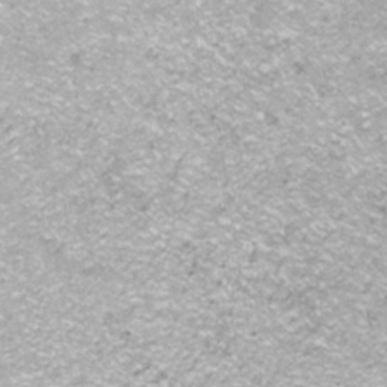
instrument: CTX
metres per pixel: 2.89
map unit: ANa
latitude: -41.4265
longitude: 104.3306
